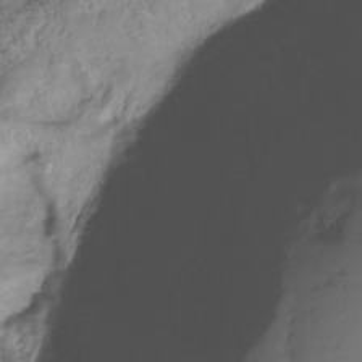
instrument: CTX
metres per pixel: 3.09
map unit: HNhu
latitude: -20.8408
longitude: 85.5399
